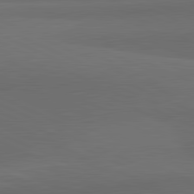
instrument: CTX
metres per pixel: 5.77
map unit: lApd
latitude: 82.0255
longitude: 157.4832
